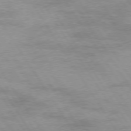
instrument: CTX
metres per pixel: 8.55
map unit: Hpe
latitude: 73.8962
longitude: -142.1011
